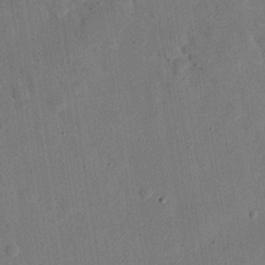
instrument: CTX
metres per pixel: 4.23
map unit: eHh
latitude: 26.4034
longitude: -77.0080
